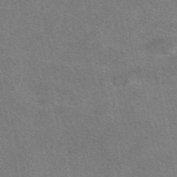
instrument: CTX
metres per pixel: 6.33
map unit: eAb
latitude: 48.3467
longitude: 115.5399
